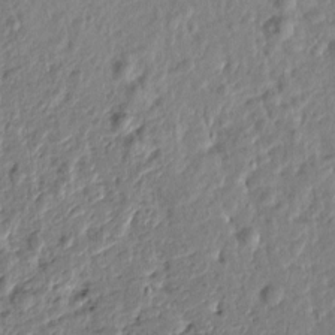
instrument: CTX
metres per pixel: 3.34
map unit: Htu
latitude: -0.8408
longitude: -178.7058
